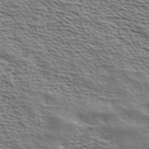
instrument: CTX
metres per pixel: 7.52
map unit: ANa
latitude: 41.8016
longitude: 49.6533
